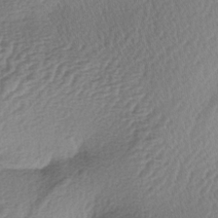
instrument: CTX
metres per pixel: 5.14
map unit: lAa
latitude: -3.8989
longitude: -128.2900
